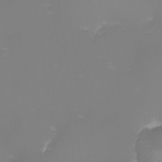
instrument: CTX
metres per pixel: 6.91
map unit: eHh
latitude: -3.5588
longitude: -76.0822
